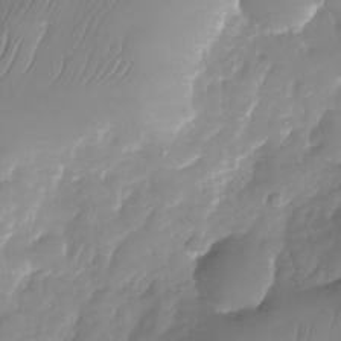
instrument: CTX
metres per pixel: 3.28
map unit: Nhu
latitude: -25.1242
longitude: -69.2726
